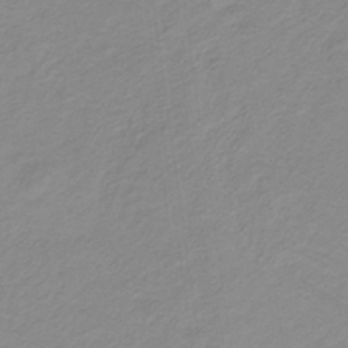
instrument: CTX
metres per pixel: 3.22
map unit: lHb
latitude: -31.8989
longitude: 65.0865
